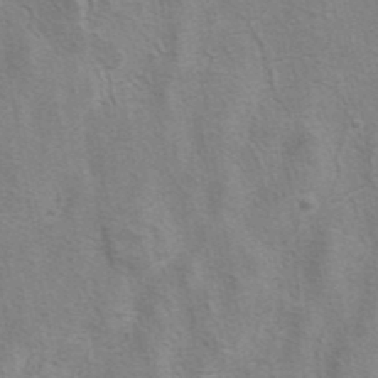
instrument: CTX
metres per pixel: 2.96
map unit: eAb
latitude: 41.0080
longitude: 106.0850
